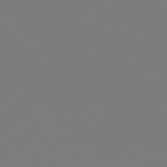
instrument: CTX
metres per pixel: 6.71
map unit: Hpe
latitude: 76.7813
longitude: -167.5938
